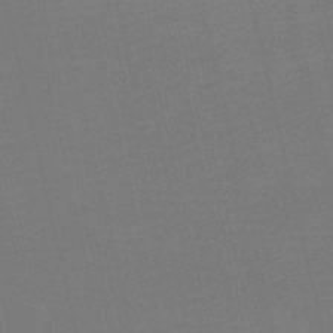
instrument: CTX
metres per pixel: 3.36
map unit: lHb
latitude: -47.0675
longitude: 61.1242
